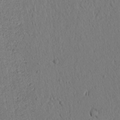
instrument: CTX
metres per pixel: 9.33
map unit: lAvf
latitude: 8.9325
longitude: 165.4455
